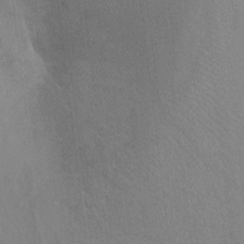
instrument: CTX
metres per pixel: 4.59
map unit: Ht
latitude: -1.5966
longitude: -33.4615
